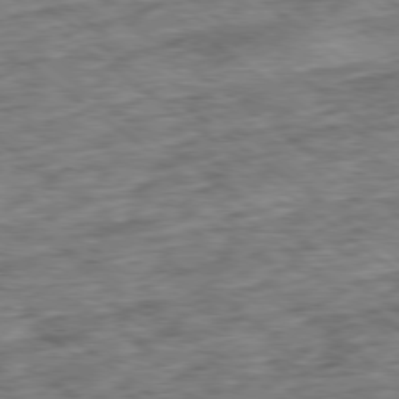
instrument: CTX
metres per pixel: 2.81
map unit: Ap
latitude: -79.3887
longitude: -76.5356
